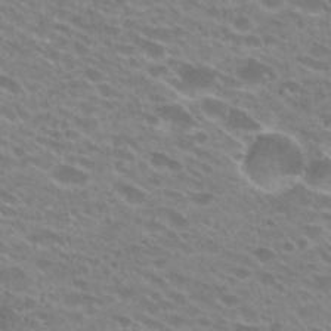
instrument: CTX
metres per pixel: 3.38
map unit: Hto
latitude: 25.3481
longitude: -42.1389
